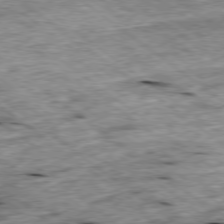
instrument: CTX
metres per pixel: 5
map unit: Ap
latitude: -79.2754
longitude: -88.5168
